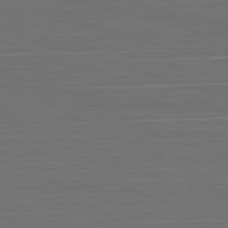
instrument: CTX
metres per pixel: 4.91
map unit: Hpe
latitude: -82.8030
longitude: 11.1242
